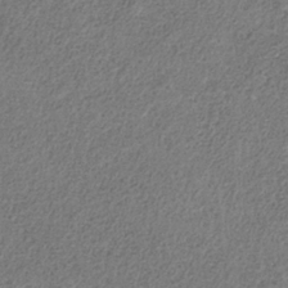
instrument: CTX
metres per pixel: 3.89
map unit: HNb
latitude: -32.7464
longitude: 56.2739
